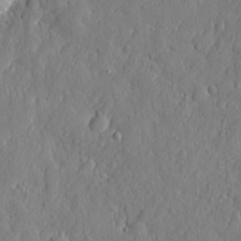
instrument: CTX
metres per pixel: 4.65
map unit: eHh
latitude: 6.6490
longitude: -75.2915
